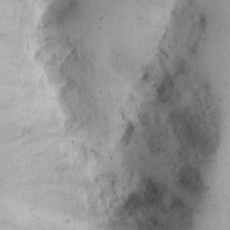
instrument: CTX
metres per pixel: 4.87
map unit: Ht
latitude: 12.5924
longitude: -74.3656
